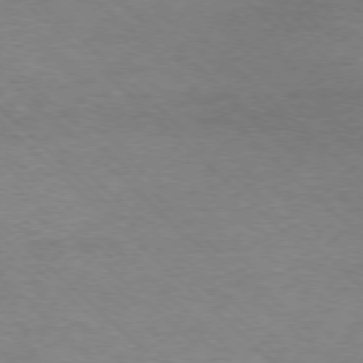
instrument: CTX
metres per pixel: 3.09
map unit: Ap
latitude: -76.9542
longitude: -93.6127
